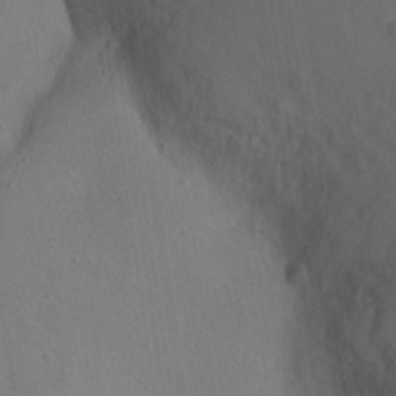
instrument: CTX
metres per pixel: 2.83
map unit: Nhu
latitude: 13.6505
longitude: -36.4790
